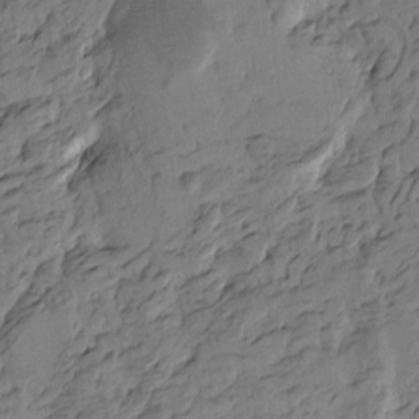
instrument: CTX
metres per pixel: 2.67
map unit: Htu
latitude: -4.8219
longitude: -177.1592
